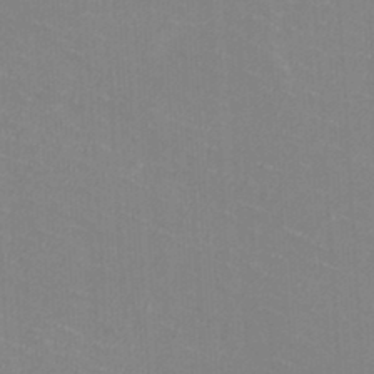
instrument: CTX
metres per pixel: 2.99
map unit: HNhu
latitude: -1.7478
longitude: -1.8205
